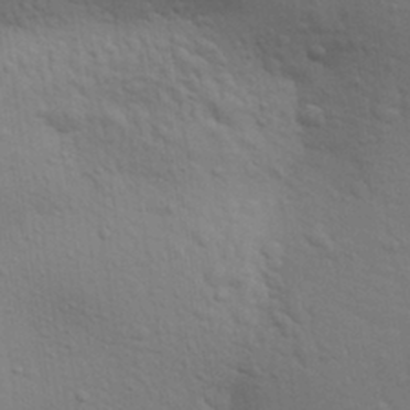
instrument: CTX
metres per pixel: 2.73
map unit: Aa
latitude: 29.8961
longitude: -147.2159
